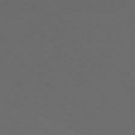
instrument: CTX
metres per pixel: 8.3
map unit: Ap
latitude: -78.1605
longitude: -95.4616
